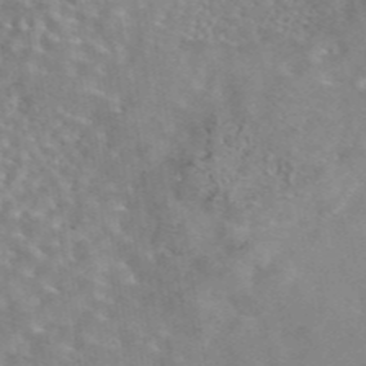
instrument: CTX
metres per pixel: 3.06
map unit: eAb
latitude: 44.8758
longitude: 109.6344
